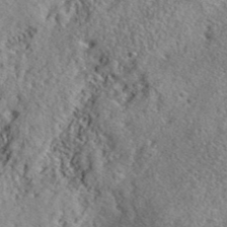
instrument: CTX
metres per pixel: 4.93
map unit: lHvf
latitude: 40.8757
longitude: -88.4223
